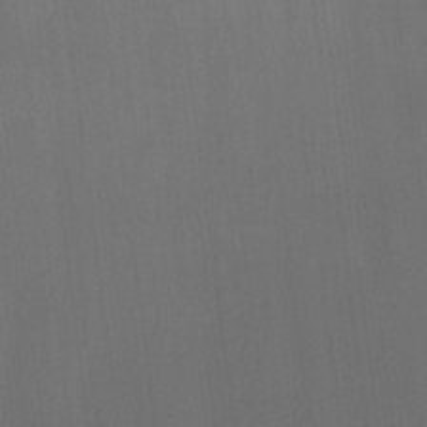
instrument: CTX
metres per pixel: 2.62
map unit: Ht
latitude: -9.0108
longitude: -38.6301
